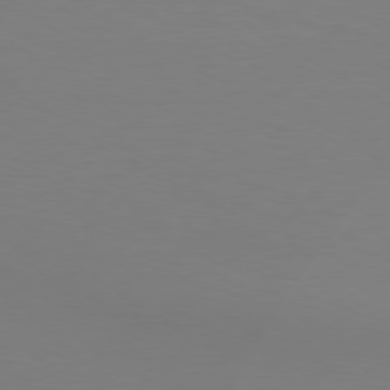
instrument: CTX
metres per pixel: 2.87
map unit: Hpe
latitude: 76.6112
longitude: -127.1025
